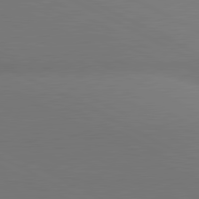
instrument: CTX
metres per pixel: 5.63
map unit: lApd
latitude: 81.2537
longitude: 146.3873
